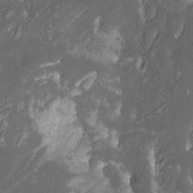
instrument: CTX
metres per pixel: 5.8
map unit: Htu
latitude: -11.3510
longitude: -74.1578
